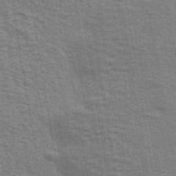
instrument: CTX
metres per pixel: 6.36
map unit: Ave
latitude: 39.2726
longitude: -109.1214
